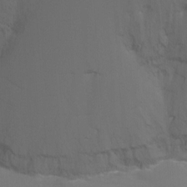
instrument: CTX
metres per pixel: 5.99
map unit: Ht
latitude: -10.1417
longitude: -38.1767
